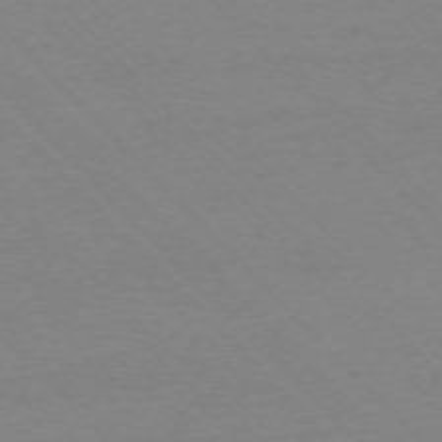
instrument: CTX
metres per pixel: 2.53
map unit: Ap
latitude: -76.5763
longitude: -85.4238
